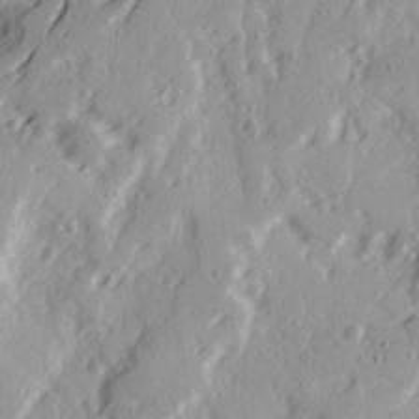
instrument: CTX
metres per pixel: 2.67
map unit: Ave
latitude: 21.6316
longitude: -131.3482
